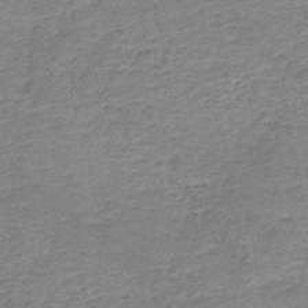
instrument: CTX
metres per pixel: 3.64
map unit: HNb
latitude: -50.2361
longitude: -49.5938
